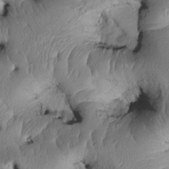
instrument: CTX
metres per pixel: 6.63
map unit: Htu
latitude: 3.4237
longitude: 149.0676
